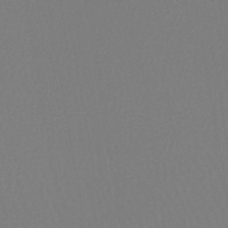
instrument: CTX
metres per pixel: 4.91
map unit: lHb
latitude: -45.6155
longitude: 74.3496
